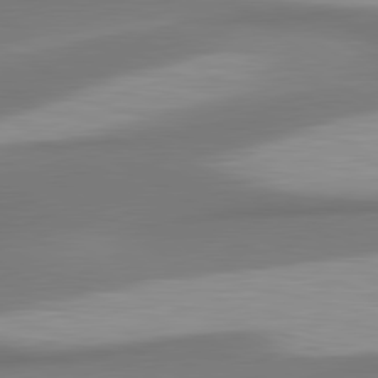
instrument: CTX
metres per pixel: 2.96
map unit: lApd
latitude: 80.8758
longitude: 174.7274
